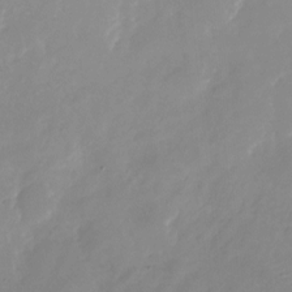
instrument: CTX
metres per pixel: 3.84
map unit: Nhu
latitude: -24.0283
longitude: -69.7072
